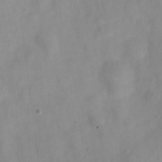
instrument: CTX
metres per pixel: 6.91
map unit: Nve
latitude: -22.5952
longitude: 106.5763
